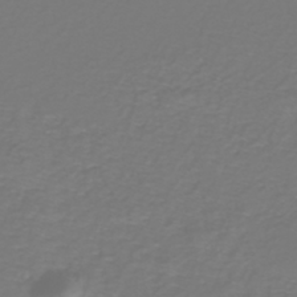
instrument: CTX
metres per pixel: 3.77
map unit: eHh
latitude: -42.7841
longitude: -33.3671
